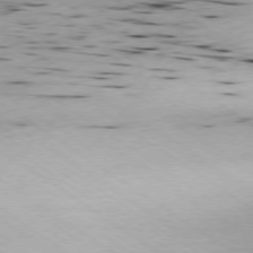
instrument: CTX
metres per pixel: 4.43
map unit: Ap
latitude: -78.4251
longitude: -70.8002
